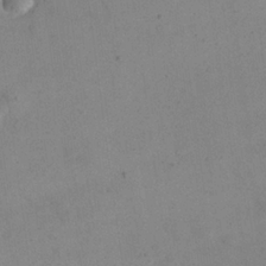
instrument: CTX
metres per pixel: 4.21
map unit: eHh
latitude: 24.5356
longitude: -65.9528
